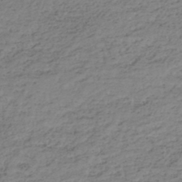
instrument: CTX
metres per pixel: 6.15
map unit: HNhu
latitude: -46.6518
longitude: 30.4629
